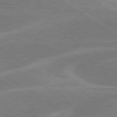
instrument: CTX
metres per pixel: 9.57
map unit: lApd
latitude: 79.7072
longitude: -130.0633
